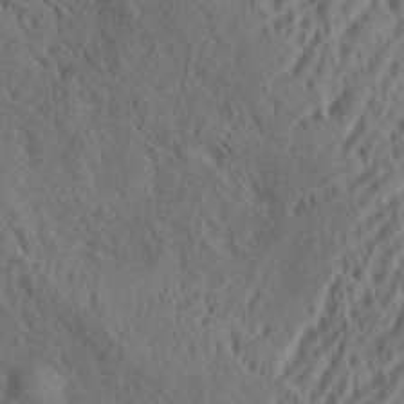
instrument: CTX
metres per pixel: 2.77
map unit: eHh
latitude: 37.1026
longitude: -137.7639
